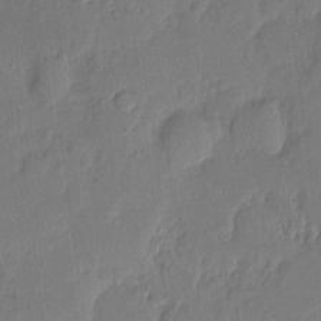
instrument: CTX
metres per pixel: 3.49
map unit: eHh
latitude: 5.3482
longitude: -72.5357
